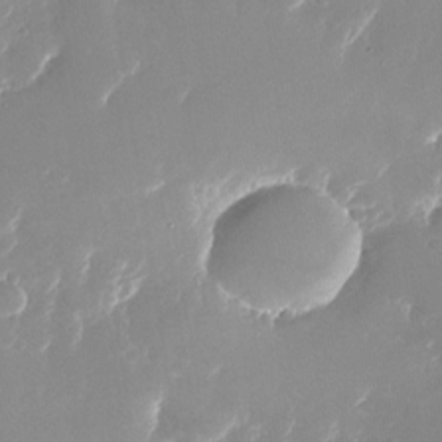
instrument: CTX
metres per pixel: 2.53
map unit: Nhu
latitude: -25.1242
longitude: -72.9703
